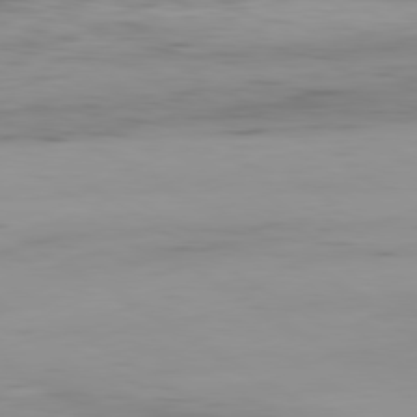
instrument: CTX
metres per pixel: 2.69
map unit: Hpe
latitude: -80.4818
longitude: 17.7100
